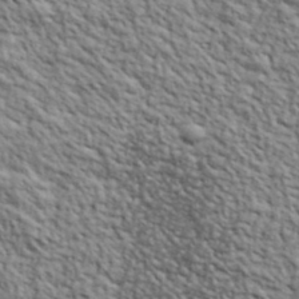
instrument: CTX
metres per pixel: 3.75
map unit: lHvf
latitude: 39.9150
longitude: -89.1781
